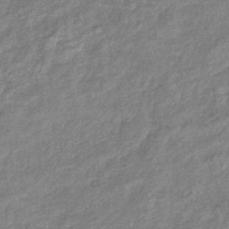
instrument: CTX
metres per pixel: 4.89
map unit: eHb
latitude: -39.5399
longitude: 81.4266
